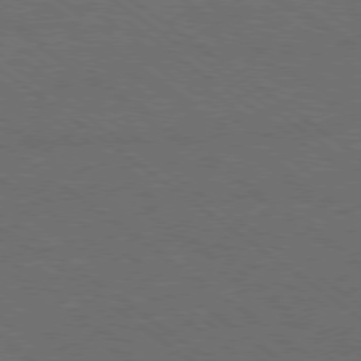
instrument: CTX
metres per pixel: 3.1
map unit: Ap
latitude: -79.2376
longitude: -64.1956
